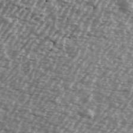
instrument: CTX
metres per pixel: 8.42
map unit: Ave
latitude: 39.5938
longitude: -112.4790
